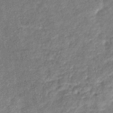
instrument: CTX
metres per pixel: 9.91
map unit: eHb
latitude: -39.3699
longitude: 78.0661
